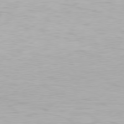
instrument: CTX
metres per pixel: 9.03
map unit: Hpe
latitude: 77.5560
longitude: -130.3657
